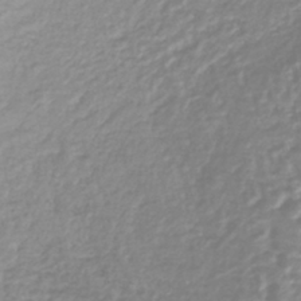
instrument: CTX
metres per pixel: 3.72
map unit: lHb
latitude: -40.5951
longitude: 64.3307
